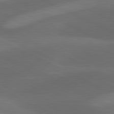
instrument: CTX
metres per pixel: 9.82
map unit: lApd
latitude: 81.2915
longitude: 126.7652
